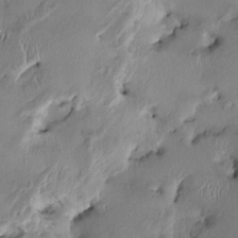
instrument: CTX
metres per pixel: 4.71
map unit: HNhu
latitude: 2.2144
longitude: -5.3859
